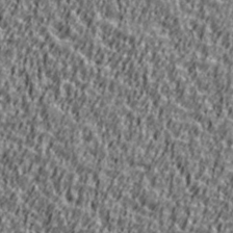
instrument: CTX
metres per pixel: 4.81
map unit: Ave
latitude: 41.2348
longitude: -112.4601
